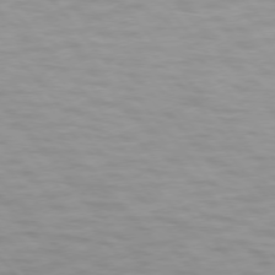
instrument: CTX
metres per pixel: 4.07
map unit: lApd
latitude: 74.2712
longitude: -60.5545
